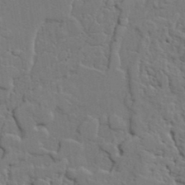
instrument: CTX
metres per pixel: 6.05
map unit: lAvf
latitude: 23.5182
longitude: -110.4790
